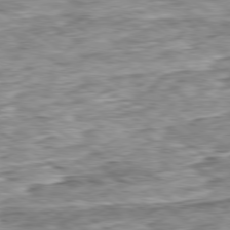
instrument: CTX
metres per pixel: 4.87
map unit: Ap
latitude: -79.9367
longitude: -85.6127
